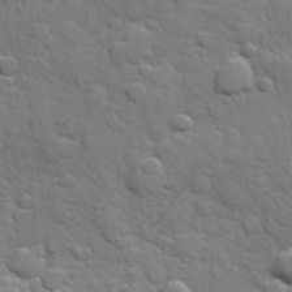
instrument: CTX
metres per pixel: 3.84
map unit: Hve
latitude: 24.6301
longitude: 148.8219
